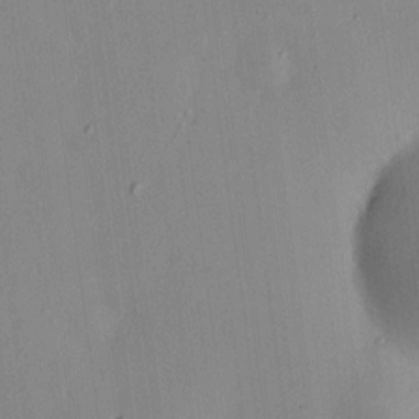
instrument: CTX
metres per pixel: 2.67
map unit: HNhu
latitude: 6.5168
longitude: 6.9919
